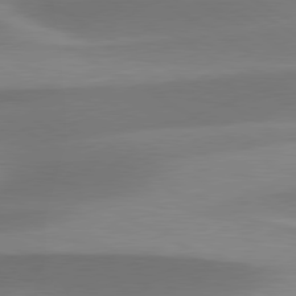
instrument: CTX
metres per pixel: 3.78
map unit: lApd
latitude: 79.6883
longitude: -93.9906
